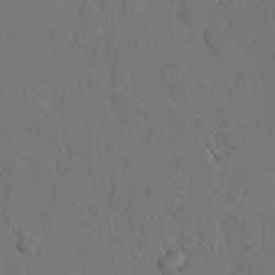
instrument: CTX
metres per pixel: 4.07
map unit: Nhu
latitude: 20.5546
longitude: -75.9150
